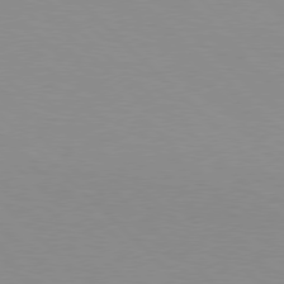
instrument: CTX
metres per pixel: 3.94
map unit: Hpe
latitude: 77.6882
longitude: -160.6490
